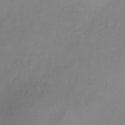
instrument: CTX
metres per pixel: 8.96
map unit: Ht
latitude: -16.4440
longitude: -50.6112
